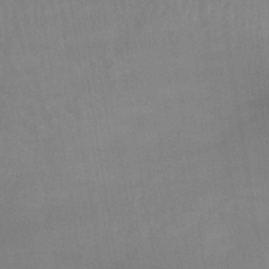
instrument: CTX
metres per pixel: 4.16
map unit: lHb
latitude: -40.1795
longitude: 66.3684
